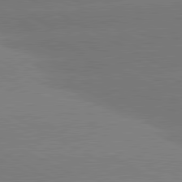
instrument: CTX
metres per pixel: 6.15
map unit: lApd
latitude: 81.0836
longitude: -153.3293
